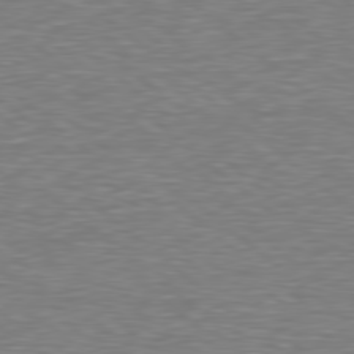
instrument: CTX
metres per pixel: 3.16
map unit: Hpe
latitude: 78.6491
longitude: -123.3482
